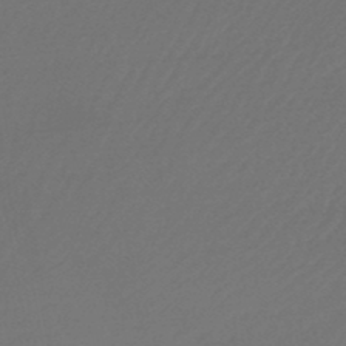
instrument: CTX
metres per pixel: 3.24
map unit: lHb
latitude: -46.1605
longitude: 60.2928
